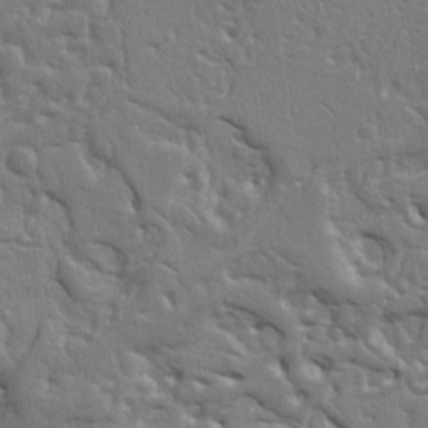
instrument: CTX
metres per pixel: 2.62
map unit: Ht
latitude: 9.8772
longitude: -76.7624
